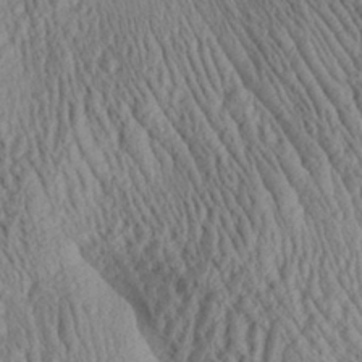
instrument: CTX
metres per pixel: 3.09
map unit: Aa
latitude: 29.9150
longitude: -138.1389
